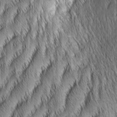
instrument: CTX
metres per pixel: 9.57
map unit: Aa
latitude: 6.7624
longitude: -131.2726
